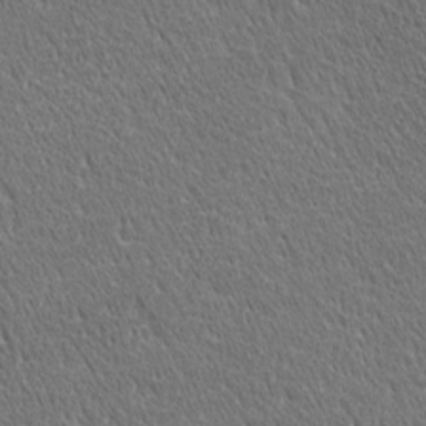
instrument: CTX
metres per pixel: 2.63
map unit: Ave
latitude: 21.1026
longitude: -137.1592
